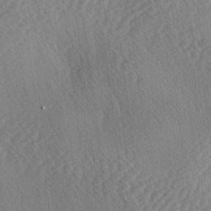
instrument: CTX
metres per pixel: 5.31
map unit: lAa
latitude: -3.5399
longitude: -126.0822
